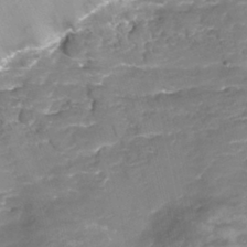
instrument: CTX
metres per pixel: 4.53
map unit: Nhu
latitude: -15.6533
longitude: -56.1766
